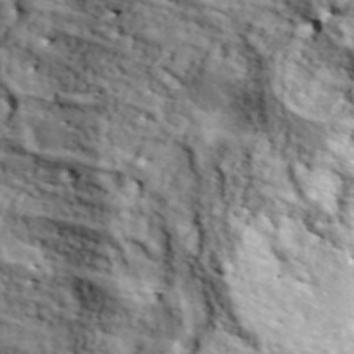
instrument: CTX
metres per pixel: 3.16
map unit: lHvf
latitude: 37.6127
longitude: -87.0836
